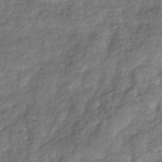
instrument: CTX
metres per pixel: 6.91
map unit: eHb
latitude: -37.6155
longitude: 80.7841
